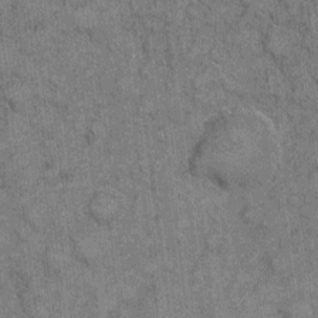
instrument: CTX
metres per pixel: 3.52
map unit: eHh
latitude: 7.5749
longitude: -64.6679
